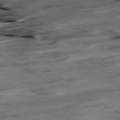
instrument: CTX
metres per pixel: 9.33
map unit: Hpe
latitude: -79.3887
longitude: -20.6302
